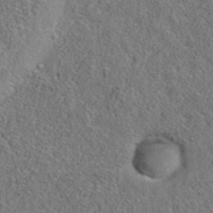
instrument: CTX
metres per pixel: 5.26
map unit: eAb
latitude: 35.4804
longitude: 107.7667
